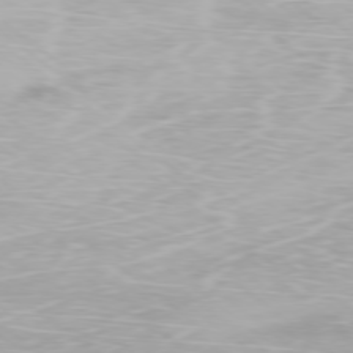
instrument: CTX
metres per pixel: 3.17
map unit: Ap
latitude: -78.1794
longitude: -94.0822
